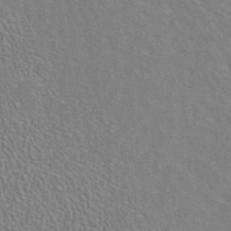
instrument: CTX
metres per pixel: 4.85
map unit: ANa
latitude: 40.6868
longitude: 29.3888
